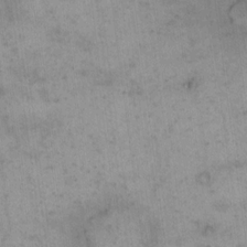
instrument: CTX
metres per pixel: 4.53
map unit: eHh
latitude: 15.3860
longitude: -67.1970
